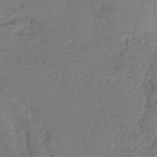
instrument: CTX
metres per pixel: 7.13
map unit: HNb
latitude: -34.5574
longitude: 60.3684
